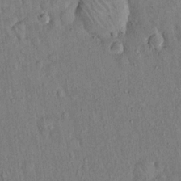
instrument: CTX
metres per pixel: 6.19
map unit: Hto
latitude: 13.9528
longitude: -58.6302
